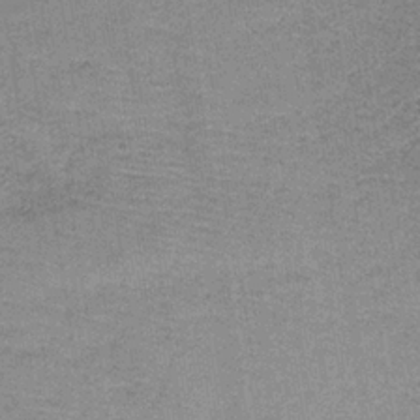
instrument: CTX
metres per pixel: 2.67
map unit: HNb
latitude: -34.9920
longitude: 53.9367
